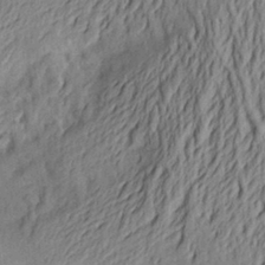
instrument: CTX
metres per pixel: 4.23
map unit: Aa
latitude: 22.0633
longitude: -150.4979
